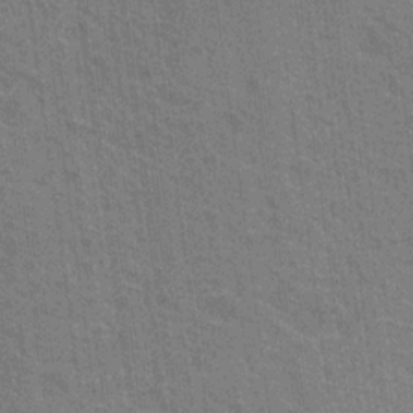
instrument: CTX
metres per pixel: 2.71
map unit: Nhu
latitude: 18.6112
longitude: -30.8380
